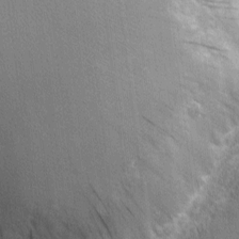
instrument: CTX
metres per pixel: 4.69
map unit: Nhu
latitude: 2.6301
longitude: -75.3482
